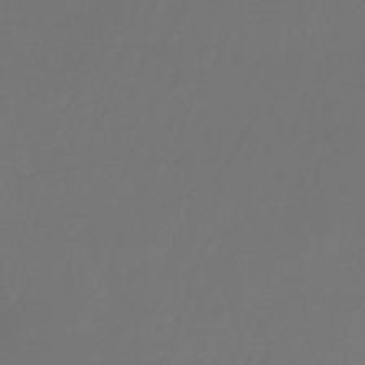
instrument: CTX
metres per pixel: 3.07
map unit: lHb
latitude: -44.3684
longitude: 61.2754
